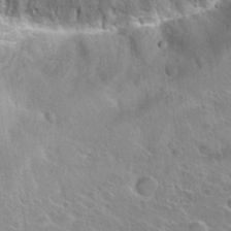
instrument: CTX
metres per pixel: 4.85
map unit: Hto
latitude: 26.8002
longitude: -41.4804
